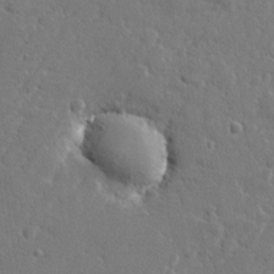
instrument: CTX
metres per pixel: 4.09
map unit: lHvf
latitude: 23.4615
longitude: 144.0094
